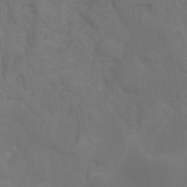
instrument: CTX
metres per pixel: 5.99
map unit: Hto
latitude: -7.5588
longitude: -51.2726
